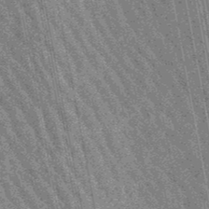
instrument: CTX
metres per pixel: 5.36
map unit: lHb
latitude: -48.4818
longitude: 74.0094
